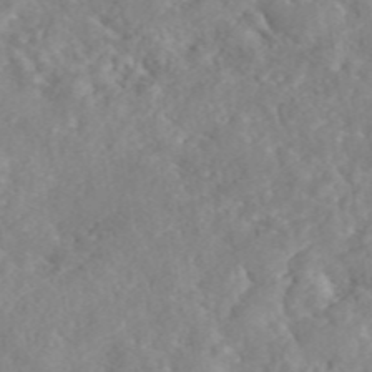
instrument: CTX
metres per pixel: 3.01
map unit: eAb
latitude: 45.4615
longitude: 127.1620
